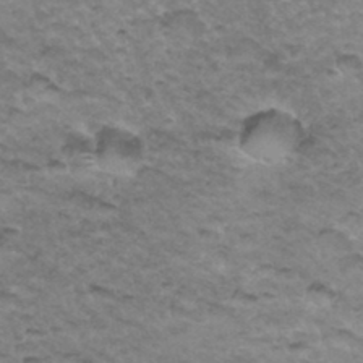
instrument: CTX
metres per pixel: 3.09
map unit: Hto
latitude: 34.7246
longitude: -47.6505
